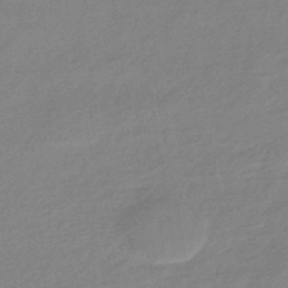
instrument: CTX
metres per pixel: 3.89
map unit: HNhu
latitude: -44.0283
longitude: 89.7855
